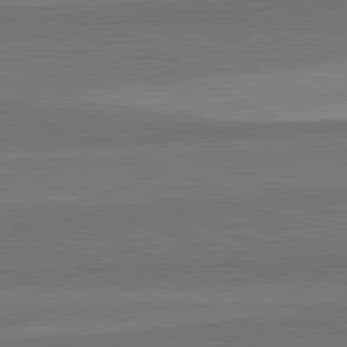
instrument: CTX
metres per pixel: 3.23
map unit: lApd
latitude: 82.4790
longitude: 158.1416
